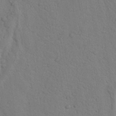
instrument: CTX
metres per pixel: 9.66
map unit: Nhu
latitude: 17.0458
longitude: -75.9717
